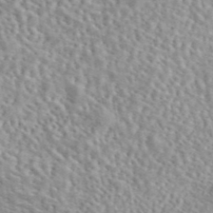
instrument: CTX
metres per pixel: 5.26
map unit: eAb
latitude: 44.1389
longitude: 112.3306
